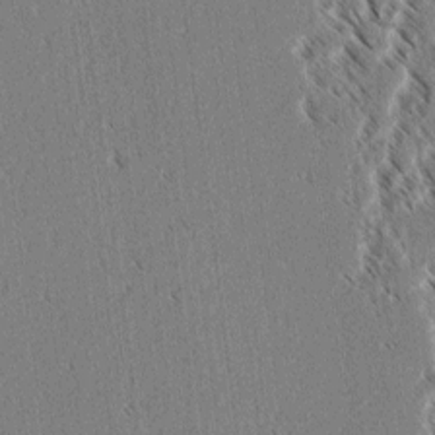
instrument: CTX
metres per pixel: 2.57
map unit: lAvf
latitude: 3.5182
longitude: -106.1011
